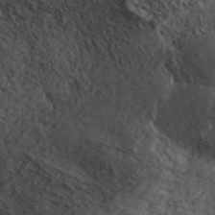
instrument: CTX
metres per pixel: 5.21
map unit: ANa
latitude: 43.7639
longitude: 47.4265
